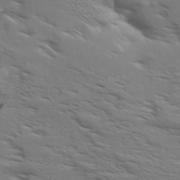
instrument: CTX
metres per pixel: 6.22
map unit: Aa
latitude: 9.4238
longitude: -140.9324
